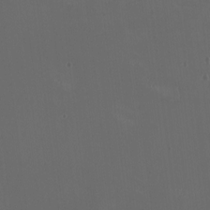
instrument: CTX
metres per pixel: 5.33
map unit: HNhu
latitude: 0.7057
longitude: -2.5734
